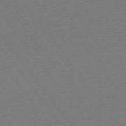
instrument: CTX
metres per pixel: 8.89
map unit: Ap
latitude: -75.0109
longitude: -89.1781
